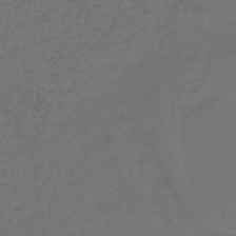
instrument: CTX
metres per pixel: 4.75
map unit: lHb
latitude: -43.6721
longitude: 76.5763
